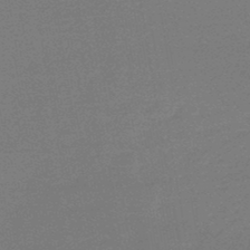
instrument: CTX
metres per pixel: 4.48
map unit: lHb
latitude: -46.0283
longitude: 59.2753
